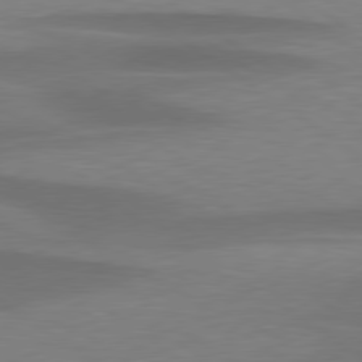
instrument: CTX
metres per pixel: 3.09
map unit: lApd
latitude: 79.1781
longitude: -94.9136
